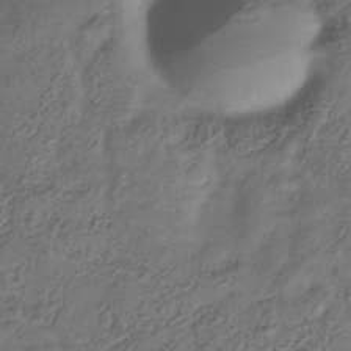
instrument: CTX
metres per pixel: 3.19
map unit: Hve
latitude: -33.7289
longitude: 90.8030
